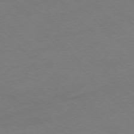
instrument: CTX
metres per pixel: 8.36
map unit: Ap
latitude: -77.2187
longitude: -65.1214
